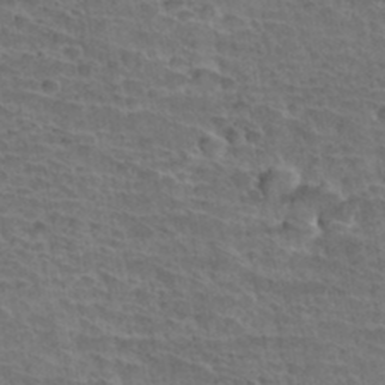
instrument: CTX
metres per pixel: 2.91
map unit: Hto
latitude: 34.5734
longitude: -43.3104
